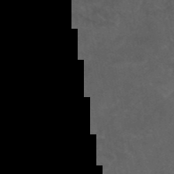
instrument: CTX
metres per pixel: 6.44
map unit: eAb
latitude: 46.6869
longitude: 125.4643
